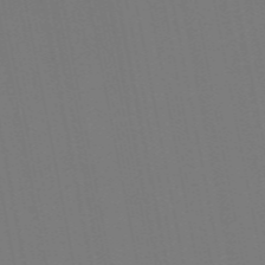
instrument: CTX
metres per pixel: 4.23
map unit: Nve
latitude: -58.3306
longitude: 60.8030
